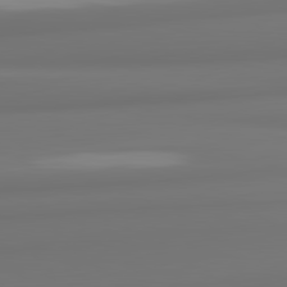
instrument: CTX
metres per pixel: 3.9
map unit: lApd
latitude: 81.9339
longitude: 175.8611
